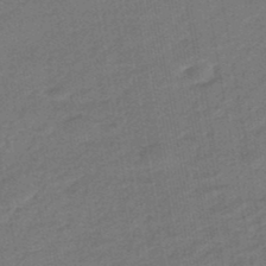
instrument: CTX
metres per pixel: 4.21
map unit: eHb
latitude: -47.2187
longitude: 88.2550
